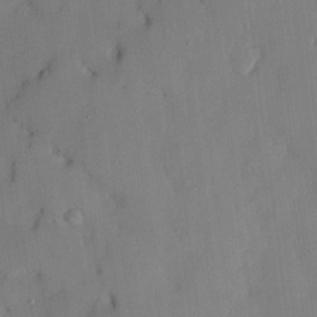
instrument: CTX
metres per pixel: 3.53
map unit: HNhu
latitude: 15.1404
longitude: 11.2754
